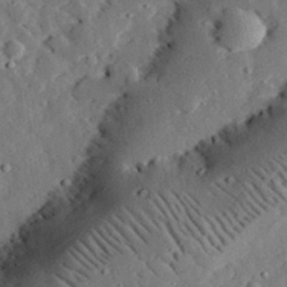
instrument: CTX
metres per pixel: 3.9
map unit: lHvf
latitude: 33.3860
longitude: -83.3103
